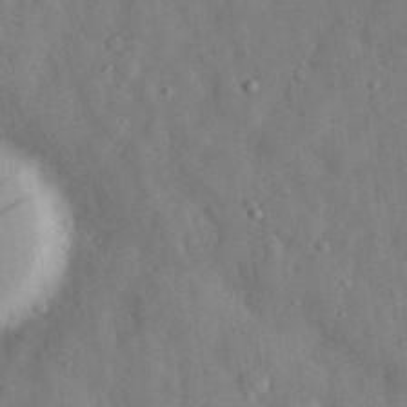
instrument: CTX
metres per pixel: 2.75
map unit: eHh
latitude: 29.8961
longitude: -76.6112
